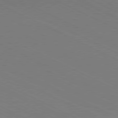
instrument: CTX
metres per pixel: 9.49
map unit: Hpe
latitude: -81.2187
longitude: 13.4455
